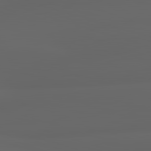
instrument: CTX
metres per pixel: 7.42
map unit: lApd
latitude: 83.0269
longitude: -132.5357
